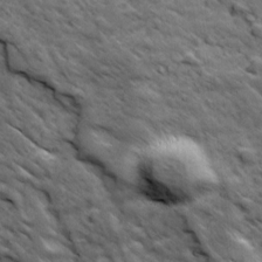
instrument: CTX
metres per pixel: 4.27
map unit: Ave
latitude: 18.9136
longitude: -134.1200
